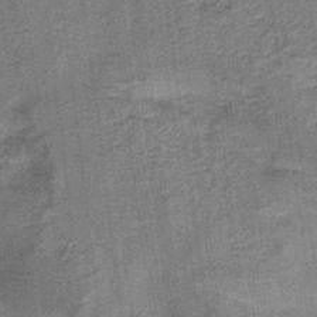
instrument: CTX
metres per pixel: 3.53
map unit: HNb
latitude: -36.1227
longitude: 57.4454
